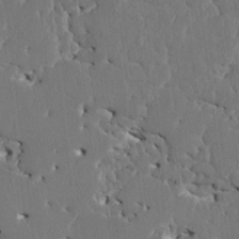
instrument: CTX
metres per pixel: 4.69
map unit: HNhu
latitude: 6.7435
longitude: -4.7246
